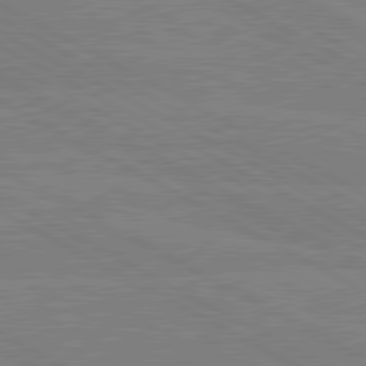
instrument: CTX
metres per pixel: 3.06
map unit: lApd
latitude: 80.4790
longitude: -127.4049
